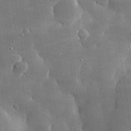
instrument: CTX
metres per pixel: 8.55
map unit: lHvf
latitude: 31.0081
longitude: -92.2711
